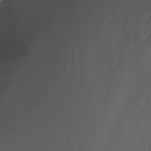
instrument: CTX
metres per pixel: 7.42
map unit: Nhu
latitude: -13.1620
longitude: -64.7247
